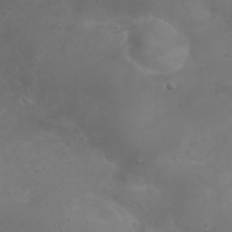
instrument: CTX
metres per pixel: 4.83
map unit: eHh
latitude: 24.7624
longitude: -64.1011
